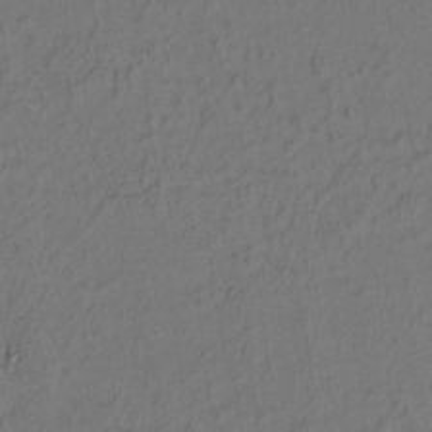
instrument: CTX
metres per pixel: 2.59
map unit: lAvf
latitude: 8.8191
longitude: 166.0661
